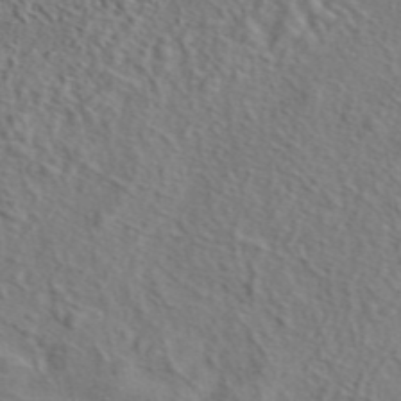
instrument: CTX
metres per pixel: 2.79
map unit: eAb
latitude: 43.6127
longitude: 114.0472
